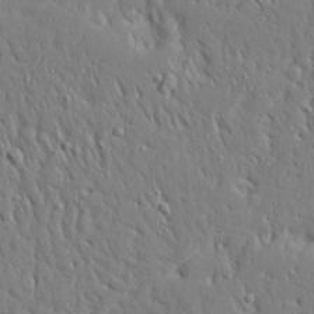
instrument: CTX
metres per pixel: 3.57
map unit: Ave
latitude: 17.1781
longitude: -141.1403
